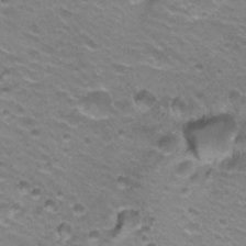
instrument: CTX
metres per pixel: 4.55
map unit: Hto
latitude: 22.0633
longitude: -32.3845
